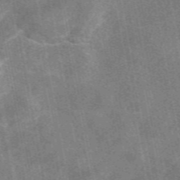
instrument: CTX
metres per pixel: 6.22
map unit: eAb
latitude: 47.9339
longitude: 122.2362
